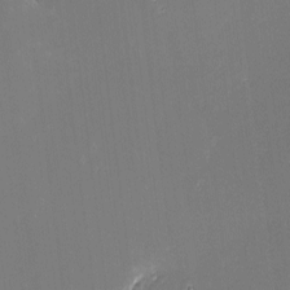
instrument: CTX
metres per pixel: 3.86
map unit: eHh
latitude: -3.2186
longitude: -85.9528
